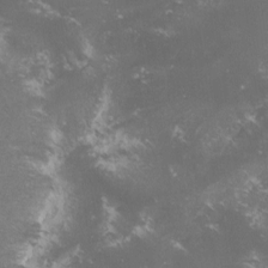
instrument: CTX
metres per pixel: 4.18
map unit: lHvf
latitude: -14.2551
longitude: -99.5749
